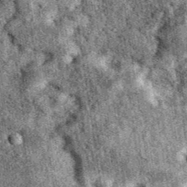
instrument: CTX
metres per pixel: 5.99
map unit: eAb
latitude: 39.8394
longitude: 110.6896
